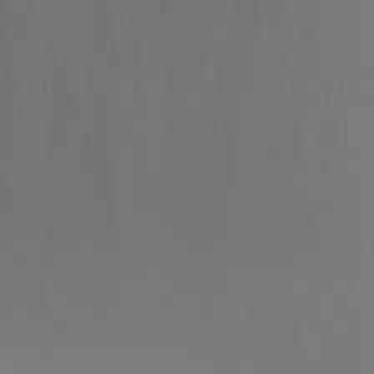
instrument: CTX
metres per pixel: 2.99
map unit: Ht
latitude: -2.9541
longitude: -27.8206
